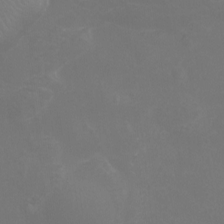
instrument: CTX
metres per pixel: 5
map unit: Nhu
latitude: -11.7856
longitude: -34.4790
